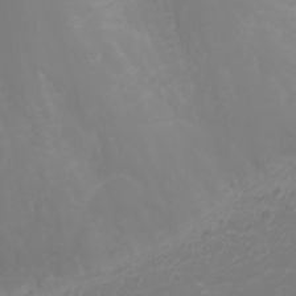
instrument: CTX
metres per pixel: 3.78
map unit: Nhu
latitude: -1.8234
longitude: -75.2726
